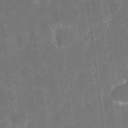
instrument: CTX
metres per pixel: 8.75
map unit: eHh
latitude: 6.4790
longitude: -67.7260
